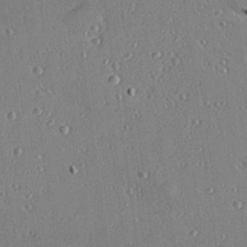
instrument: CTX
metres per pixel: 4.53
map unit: Hve
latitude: 25.9528
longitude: -93.0836
